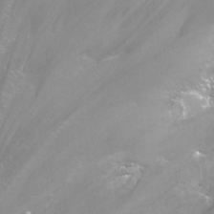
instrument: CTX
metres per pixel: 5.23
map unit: Nhu
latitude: -13.4455
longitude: -64.1200
